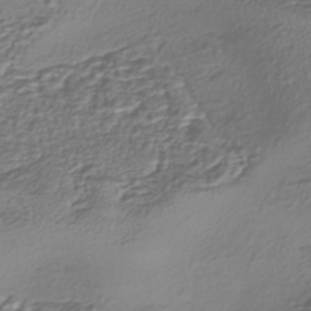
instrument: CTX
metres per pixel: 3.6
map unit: eHh
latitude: -42.8219
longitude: 122.1606
